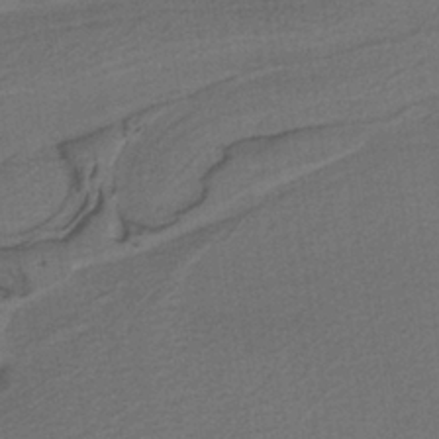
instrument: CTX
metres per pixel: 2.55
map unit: lHb
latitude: -38.9920
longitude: 55.1809
